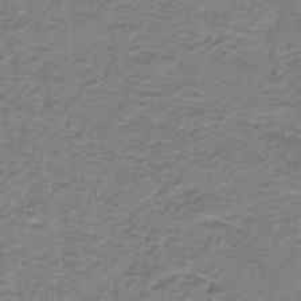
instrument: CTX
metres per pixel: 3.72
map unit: lHb
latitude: -32.1795
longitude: 65.2943
